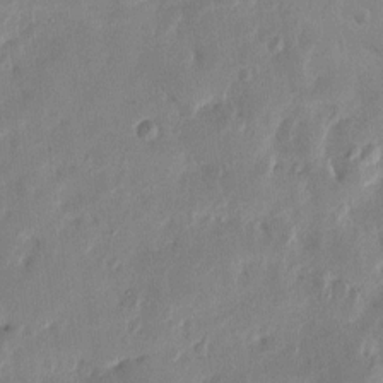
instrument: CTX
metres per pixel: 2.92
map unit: Htu
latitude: 1.8205
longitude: -178.5357
